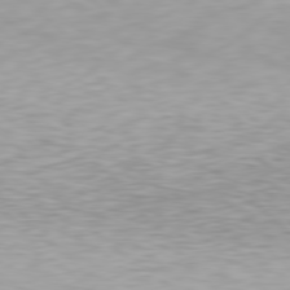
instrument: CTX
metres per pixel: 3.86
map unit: Hpe
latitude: 78.3279
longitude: -170.6112
